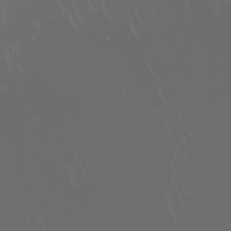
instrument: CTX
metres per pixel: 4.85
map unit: Nhu
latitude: -7.4076
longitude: -95.0270
